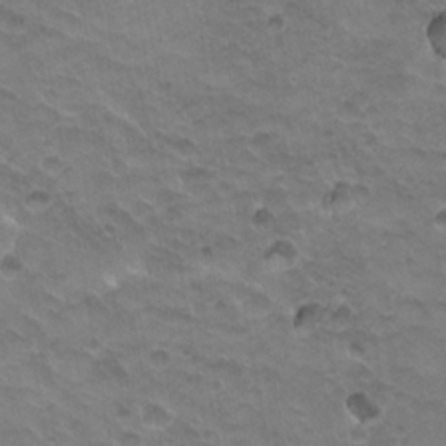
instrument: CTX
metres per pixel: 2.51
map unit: Hto
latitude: 20.2712
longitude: -32.4412
